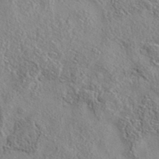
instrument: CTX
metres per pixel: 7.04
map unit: eAb
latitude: 35.7071
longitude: 108.2361
